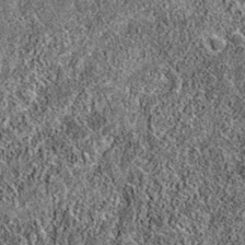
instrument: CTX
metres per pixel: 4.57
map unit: eAb
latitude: 36.2144
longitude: 110.8786
